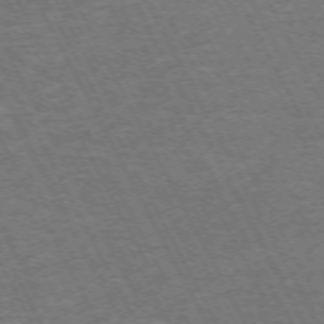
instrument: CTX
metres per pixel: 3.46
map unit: Hpe
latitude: -71.9178
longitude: 9.5777
